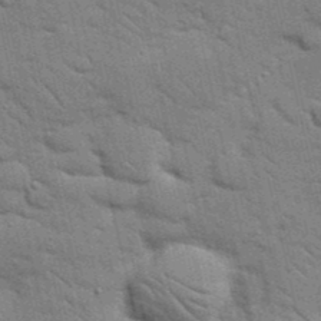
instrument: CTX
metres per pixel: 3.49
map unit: Nhu
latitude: 24.1577
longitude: -73.4049
